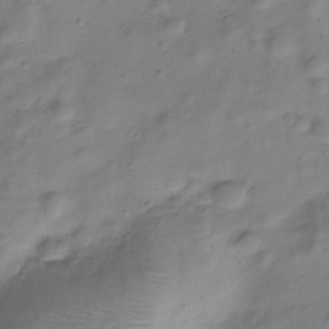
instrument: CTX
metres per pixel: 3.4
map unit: Hve
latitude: -29.2754
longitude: 93.8989
